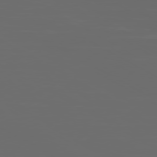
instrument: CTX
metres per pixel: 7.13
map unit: Ap
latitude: -80.3873
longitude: -58.7246
